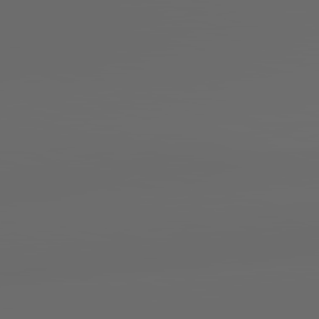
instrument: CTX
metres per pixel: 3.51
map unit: lApd
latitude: 83.7071
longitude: -127.9339
